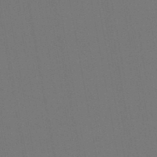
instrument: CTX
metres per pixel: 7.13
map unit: lHb
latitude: -47.2376
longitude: 73.2187
